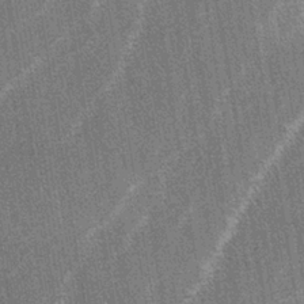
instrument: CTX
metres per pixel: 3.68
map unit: lAa
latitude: -3.8233
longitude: -129.3859
